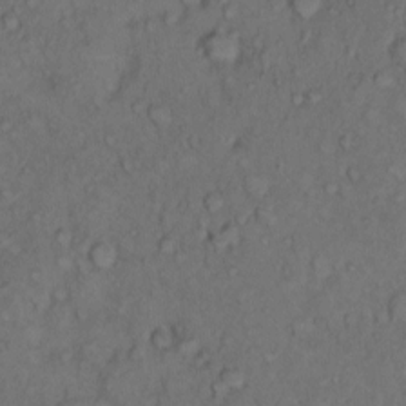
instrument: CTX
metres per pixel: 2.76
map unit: Hto
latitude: 11.0081
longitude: -62.2145
